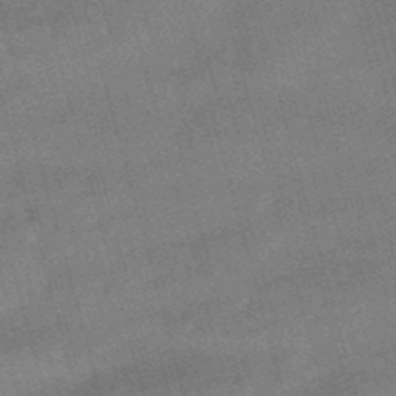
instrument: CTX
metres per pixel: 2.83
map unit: eHb
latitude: -49.1431
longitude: 76.8408
